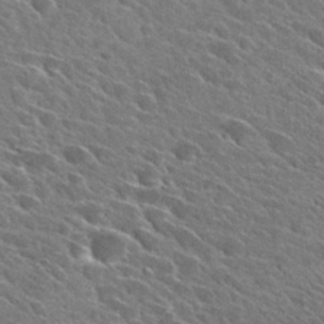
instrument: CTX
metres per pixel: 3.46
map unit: Hto
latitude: 28.3089
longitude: -42.9703
